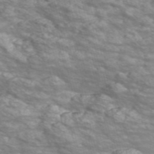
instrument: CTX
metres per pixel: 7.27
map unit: Nve
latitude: -56.8030
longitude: 52.9730
